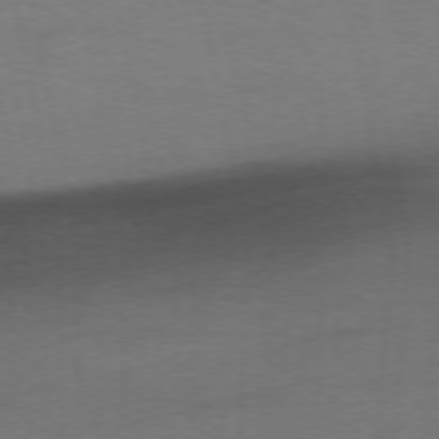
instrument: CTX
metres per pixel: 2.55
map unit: Ap
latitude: -74.7841
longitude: -74.6491
